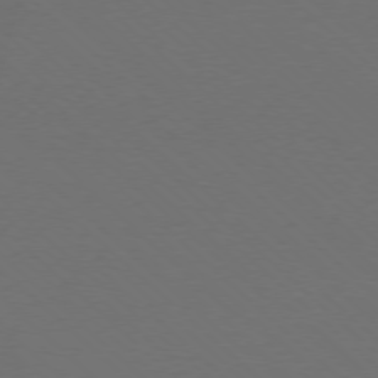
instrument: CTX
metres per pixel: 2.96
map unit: Ap
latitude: -77.8800
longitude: -91.9339
